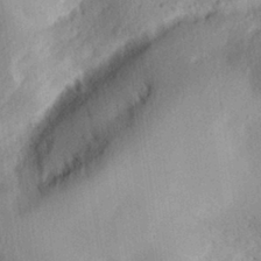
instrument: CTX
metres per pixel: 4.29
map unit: Aa
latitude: 28.7246
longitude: -145.5371
